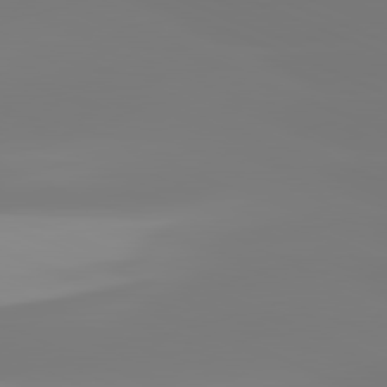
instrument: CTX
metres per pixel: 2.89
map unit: lApd
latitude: 81.7639
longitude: -150.0255
